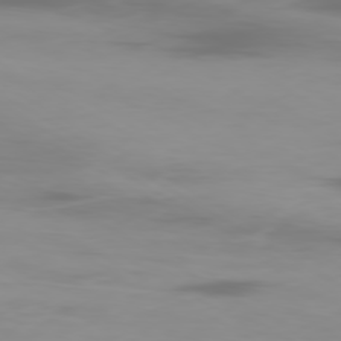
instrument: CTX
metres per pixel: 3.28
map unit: Ap
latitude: -80.1417
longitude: -61.2159
